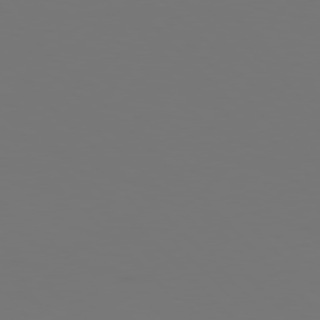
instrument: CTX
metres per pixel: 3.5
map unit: Hpe
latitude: 78.2145
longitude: -166.4034
